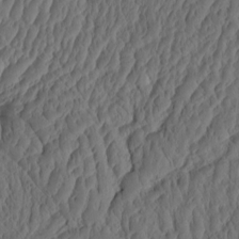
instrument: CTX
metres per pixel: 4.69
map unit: eHh
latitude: -2.9163
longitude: 14.9920
